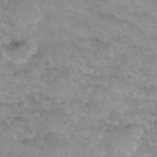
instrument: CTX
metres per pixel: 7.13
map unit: Nhu
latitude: 27.8206
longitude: -53.9339
